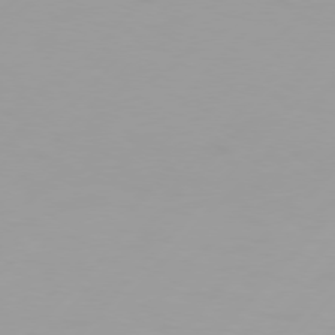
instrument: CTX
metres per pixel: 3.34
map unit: Hpe
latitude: 75.7450
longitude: -128.1389
